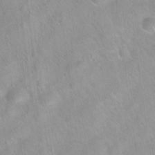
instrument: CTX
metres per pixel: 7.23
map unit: Hto
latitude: 20.8758
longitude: -52.6491
